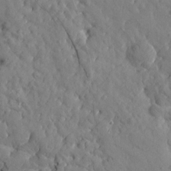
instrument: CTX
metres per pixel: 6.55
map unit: Htu
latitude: 0.9891
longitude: 179.3131
